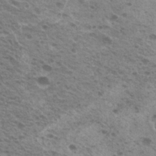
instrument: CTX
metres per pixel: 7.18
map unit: Hto
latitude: 20.2901
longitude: -31.6694
